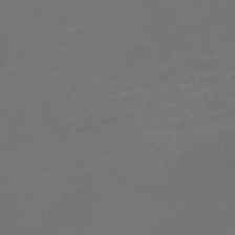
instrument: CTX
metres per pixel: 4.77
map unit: Nve
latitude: -59.3509
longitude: 58.6140
